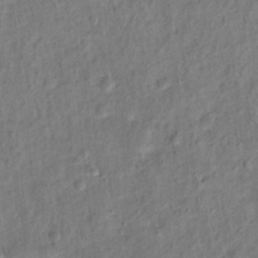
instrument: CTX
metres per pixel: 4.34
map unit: Hto
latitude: 13.7072
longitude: -38.6679
